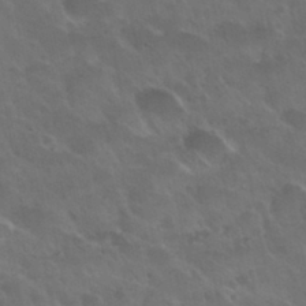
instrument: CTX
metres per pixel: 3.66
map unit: Nhu
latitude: 30.7813
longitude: -55.1403
